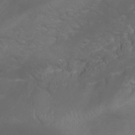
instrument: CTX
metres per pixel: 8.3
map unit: Nhu
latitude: 23.9528
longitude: -60.4034
